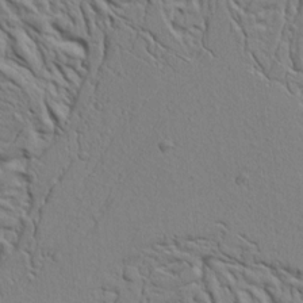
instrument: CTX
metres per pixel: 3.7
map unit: Ht
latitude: 8.1389
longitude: -76.3278
